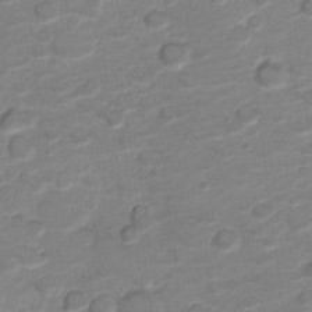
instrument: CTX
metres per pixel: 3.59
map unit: Nve
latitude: -19.8611
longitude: 103.0675
